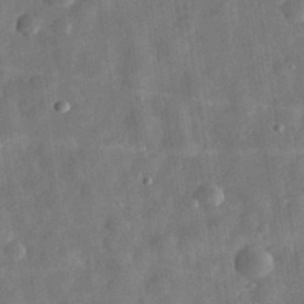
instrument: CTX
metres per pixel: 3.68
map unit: eHh
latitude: 32.4223
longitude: -75.3293
